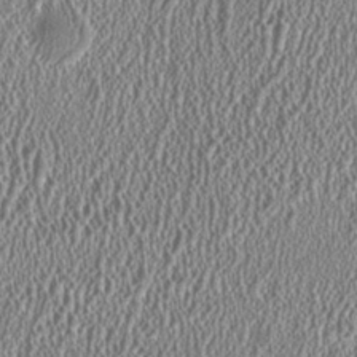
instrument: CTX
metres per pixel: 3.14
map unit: HNhu
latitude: 0.0822
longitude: 0.5007
